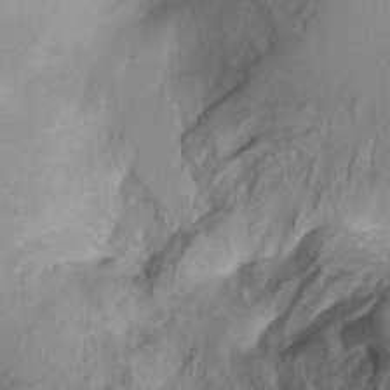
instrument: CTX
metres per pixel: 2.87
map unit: Ht
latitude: -1.8423
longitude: -15.3293
